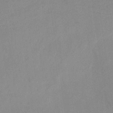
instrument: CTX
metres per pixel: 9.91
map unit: HNb
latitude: -31.7855
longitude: 62.2172
